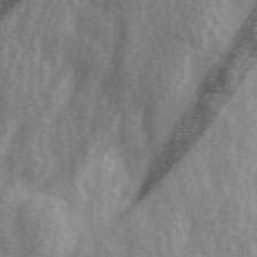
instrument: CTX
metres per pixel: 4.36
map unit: Ave
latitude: 1.8394
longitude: -112.1200
